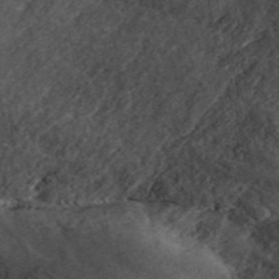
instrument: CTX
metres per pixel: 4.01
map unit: ANa
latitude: 45.3860
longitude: 38.6896
